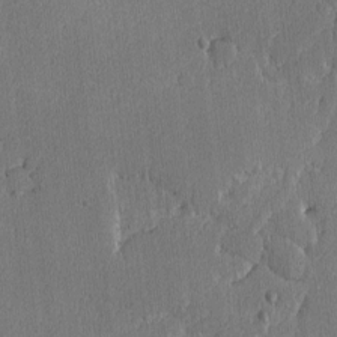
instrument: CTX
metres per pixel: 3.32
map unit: lAvf
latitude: -8.5196
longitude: -113.4426
